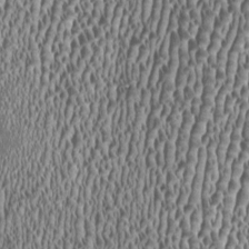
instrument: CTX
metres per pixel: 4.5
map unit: HNhu
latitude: -0.3873
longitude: 0.8786
